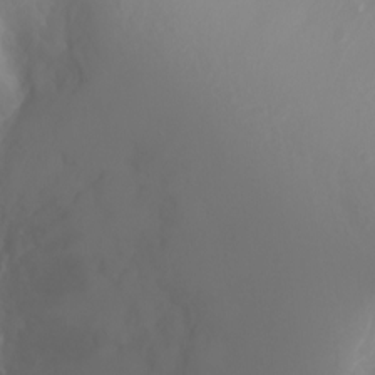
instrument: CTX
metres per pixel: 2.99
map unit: Ht
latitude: -2.4440
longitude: -61.8205
